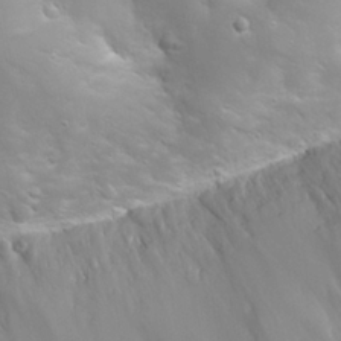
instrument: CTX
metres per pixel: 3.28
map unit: Nhu
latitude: 24.0444
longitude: -61.5560
